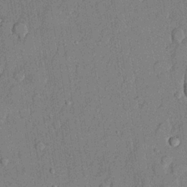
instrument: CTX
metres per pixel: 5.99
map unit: lHvf
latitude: 21.0270
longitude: 144.8975
